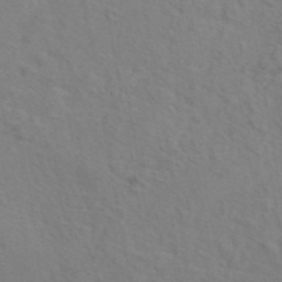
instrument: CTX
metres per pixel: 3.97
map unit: eAb
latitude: 44.9702
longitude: 113.0676
